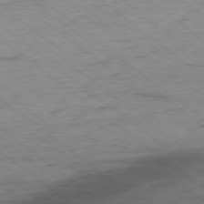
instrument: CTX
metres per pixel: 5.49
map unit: Ap
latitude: -77.9367
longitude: -82.8569
